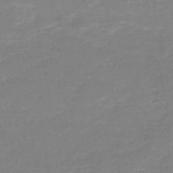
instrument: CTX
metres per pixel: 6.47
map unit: HNb
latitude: -49.6722
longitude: -44.3089
